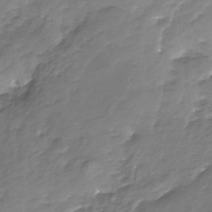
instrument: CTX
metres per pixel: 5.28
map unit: Nhu
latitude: -23.5021
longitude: -57.0080
